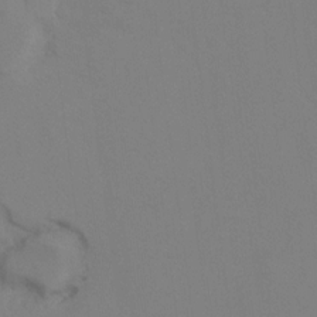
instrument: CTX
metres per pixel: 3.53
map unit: Hto
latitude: 7.0080
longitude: -34.8380
